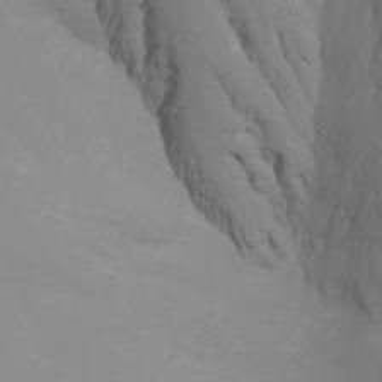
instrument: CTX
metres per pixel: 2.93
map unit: Nhu
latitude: -7.8044
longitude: -90.0255
